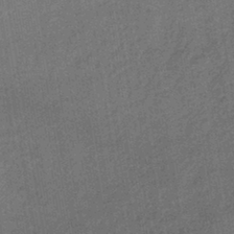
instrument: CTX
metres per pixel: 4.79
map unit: lHb
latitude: -39.9178
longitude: 72.5007
